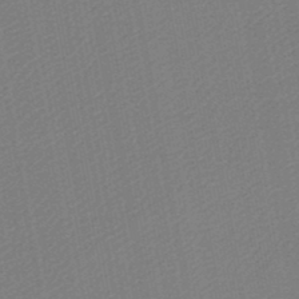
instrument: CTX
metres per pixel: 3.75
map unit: lHb
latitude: -46.6140
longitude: 73.3132
